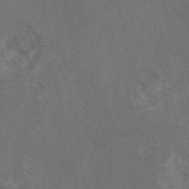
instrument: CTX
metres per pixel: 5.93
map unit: eAb
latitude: 46.3657
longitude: 109.8422
